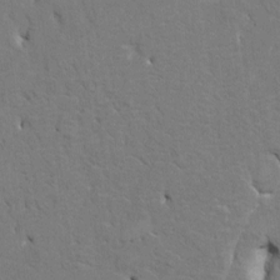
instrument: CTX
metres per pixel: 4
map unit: HNhu
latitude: 7.1592
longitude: -4.1200
